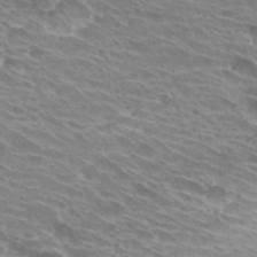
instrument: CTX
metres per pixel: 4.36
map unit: Hto
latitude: 30.2523
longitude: -42.5546
